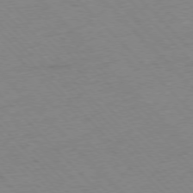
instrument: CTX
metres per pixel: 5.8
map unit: Hpe
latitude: -77.0109
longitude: -11.3104
